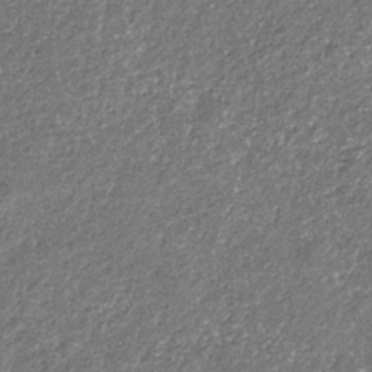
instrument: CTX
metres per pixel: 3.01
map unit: eHb
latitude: -31.1998
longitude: 69.8044
